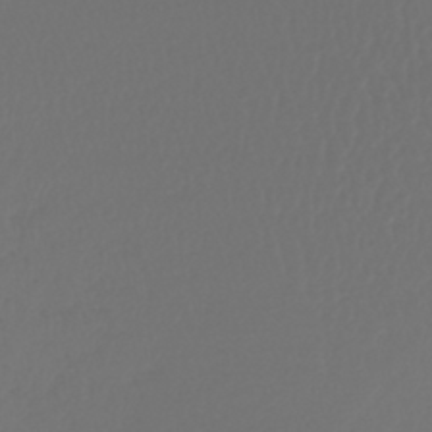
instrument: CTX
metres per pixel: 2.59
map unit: lHb
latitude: -43.4265
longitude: 67.6911
